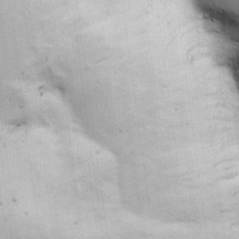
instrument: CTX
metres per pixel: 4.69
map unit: Hve
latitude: 24.4223
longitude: 148.9542
